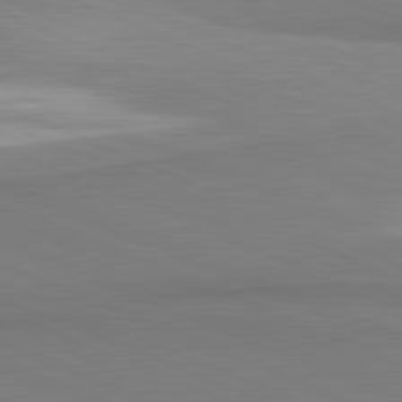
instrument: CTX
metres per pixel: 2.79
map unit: lApd
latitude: 81.8394
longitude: 160.6141
